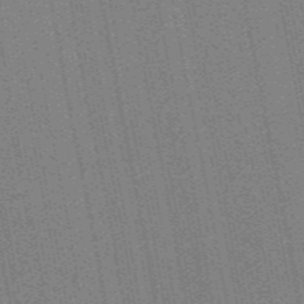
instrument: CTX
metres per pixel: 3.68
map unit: HNb
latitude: -47.7099
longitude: 59.0297
